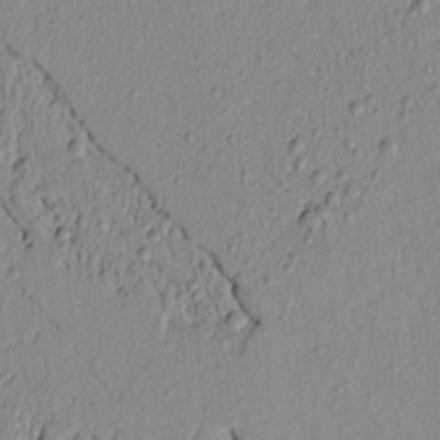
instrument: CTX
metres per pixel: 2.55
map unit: lAvf
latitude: 6.9892
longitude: 165.5210
